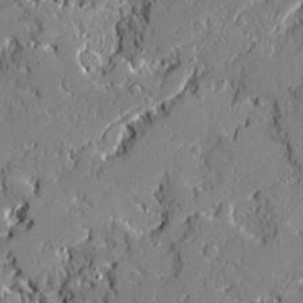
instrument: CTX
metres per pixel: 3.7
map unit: Ave
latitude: 19.5560
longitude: -127.8017
